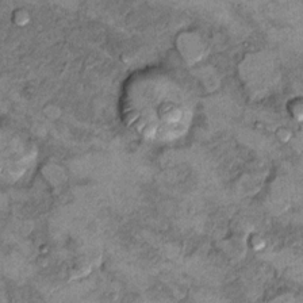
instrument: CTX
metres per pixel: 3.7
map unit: Hto
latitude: 9.5560
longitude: -36.4979
